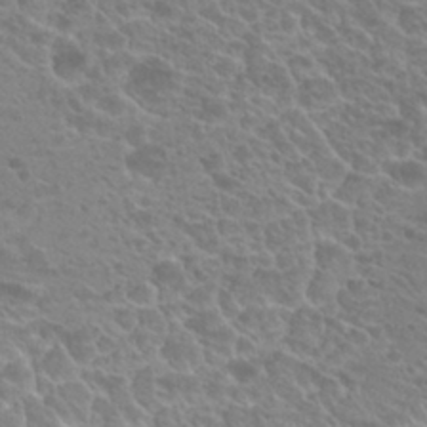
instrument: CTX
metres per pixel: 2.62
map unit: Hto
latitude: 20.9136
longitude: -37.7828
